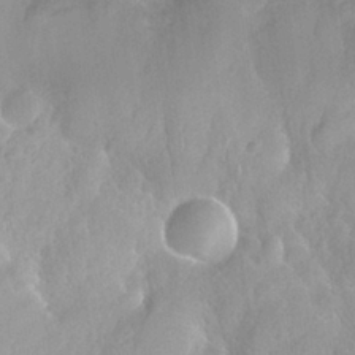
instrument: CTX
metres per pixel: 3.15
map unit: Nhu
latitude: 26.1956
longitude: -56.5356
